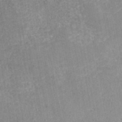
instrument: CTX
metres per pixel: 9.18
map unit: eAb
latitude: 44.6679
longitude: 106.1417
